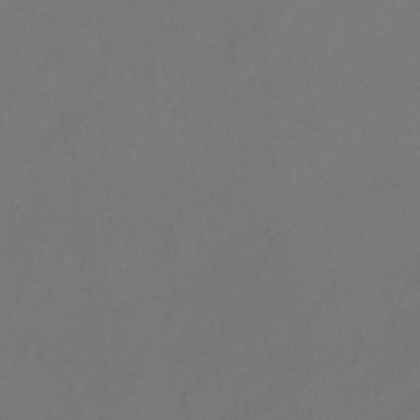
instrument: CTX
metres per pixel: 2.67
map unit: Hto
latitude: -12.7274
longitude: -40.4412
